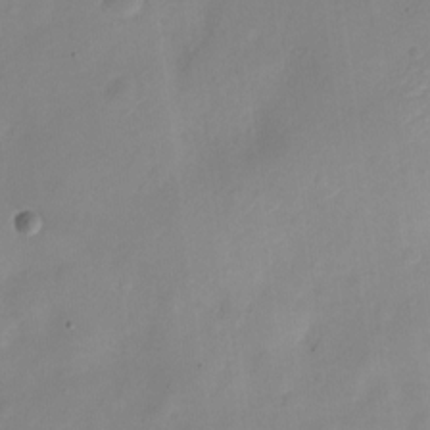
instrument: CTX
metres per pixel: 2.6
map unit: Nve
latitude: -21.5777
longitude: 107.7856
